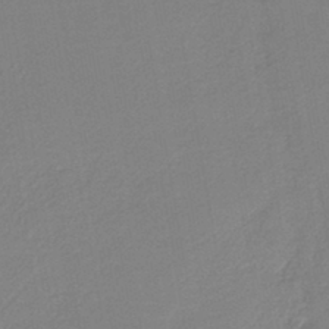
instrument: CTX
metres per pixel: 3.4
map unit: HNb
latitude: -41.8611
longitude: 51.3132
